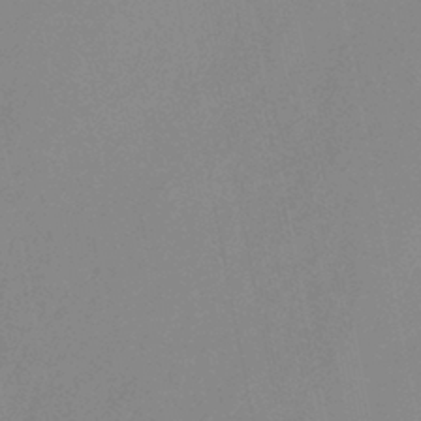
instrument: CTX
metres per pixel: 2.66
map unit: lHb
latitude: -36.8219
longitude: 72.6329
